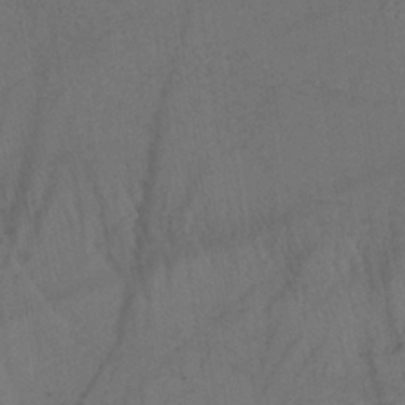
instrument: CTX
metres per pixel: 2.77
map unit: HNb
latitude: -32.1795
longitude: 63.5021
